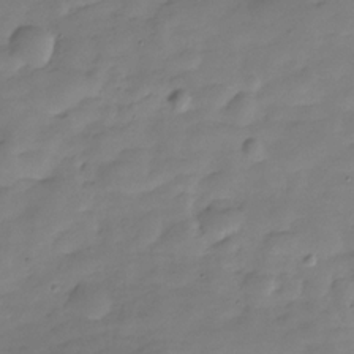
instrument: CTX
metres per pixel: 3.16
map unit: Hve
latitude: -30.0661
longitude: 91.1054
